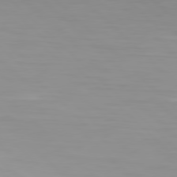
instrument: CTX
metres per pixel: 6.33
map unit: Hpe
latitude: 77.6316
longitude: -124.2144
